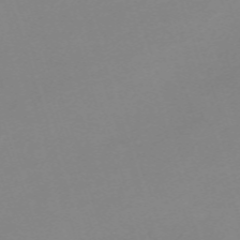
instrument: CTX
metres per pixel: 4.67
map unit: eHh
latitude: -62.3117
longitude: 49.1998
